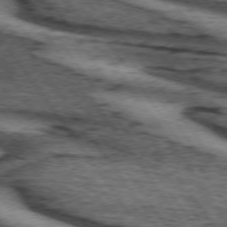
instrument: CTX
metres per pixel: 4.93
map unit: lApd
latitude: 73.9151
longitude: -75.6127
